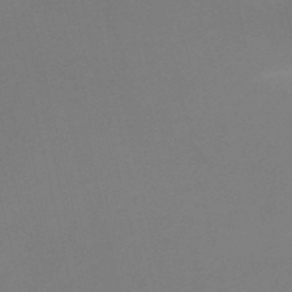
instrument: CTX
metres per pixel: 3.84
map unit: HNb
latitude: -52.3873
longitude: -46.1578
